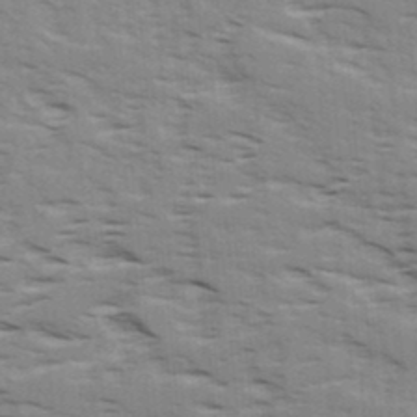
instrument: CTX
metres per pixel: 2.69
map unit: Ave
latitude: 16.2523
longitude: -129.5749
